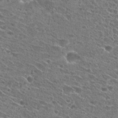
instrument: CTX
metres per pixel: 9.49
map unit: Hto
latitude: 25.9528
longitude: -46.7813
